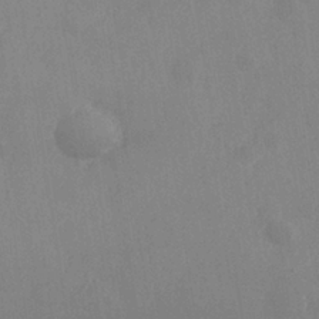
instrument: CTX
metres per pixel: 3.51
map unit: Nhe
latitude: -36.3306
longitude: -177.4615
